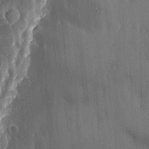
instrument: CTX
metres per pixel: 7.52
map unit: lHvf
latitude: 18.9513
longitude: -116.4034
